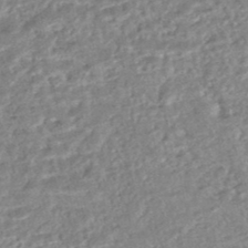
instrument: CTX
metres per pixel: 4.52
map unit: HNhu
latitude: -47.7855
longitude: 102.2173
